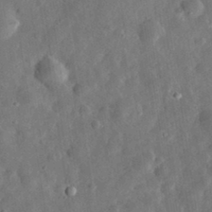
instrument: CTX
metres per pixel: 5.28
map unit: eHh
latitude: 32.5357
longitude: -77.3292
